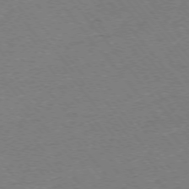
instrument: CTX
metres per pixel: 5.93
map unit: Ap
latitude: -76.0850
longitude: -95.1592
